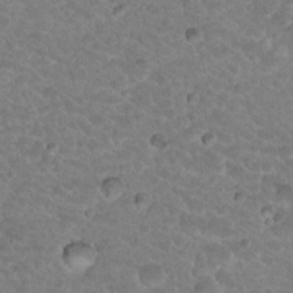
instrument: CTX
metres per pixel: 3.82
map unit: Hto
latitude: 19.1214
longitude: -32.9514
